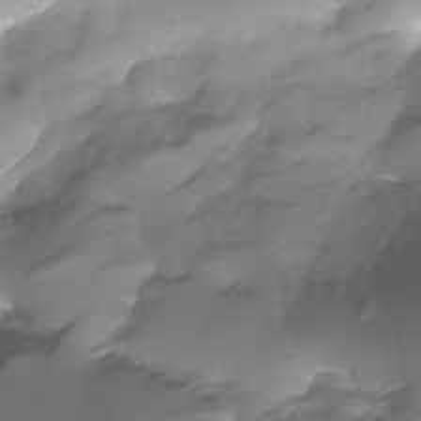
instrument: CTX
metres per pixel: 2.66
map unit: Nhu
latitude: -28.1606
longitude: -59.5938
